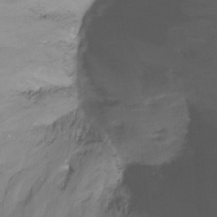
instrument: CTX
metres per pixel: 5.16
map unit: Hto
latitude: -7.9178
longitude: -47.3860
